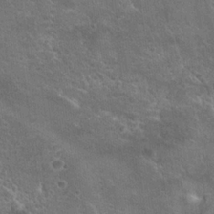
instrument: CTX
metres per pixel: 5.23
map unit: Hto
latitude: 21.8017
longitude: -43.3482
